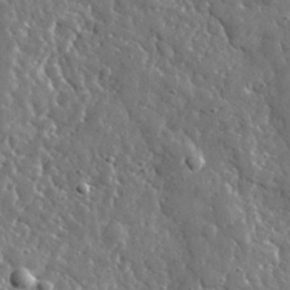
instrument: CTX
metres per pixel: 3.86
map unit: lHvf
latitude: 35.6694
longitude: -87.9528
